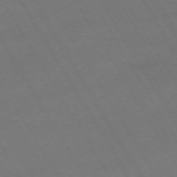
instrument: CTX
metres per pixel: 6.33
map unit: Hpe
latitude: -74.5763
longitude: 8.6140
